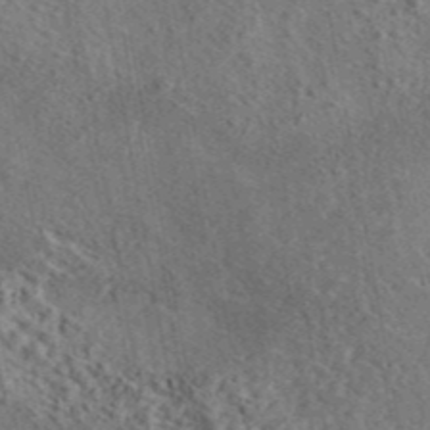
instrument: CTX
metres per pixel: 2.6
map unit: eAb
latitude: 43.8583
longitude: 115.3887
